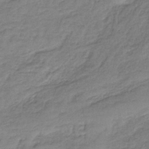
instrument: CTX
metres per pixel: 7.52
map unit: HNb
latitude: -36.0850
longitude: 57.1998
